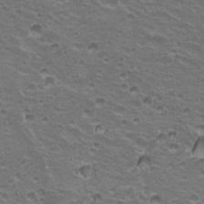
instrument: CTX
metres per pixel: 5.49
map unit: Hto
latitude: 20.6491
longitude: -32.0822
